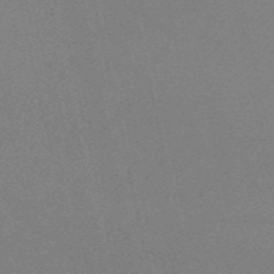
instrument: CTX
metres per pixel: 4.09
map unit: HNb
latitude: -54.5385
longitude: -41.6504
